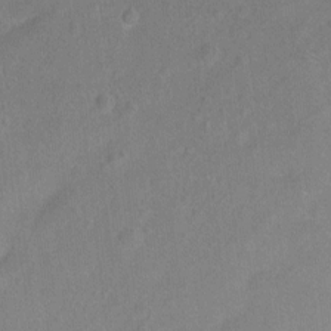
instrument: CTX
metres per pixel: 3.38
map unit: Ht
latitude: -5.5588
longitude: -35.9339
